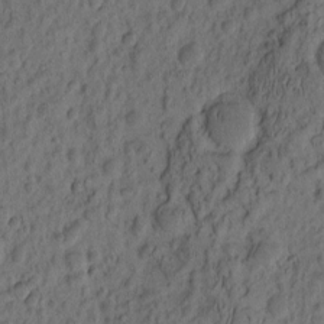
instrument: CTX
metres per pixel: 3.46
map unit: eHh
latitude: -2.1227
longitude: 16.8975
